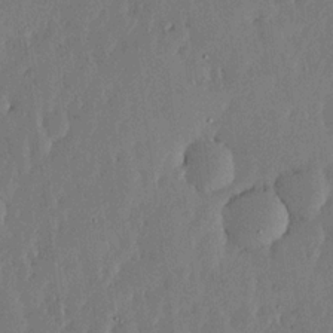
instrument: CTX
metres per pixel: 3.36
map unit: lHvf
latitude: 18.6301
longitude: -116.4601
